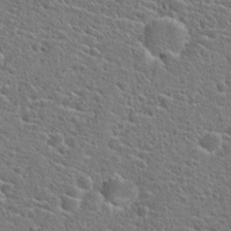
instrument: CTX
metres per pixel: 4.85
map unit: Hto
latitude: 21.2348
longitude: -44.6868
